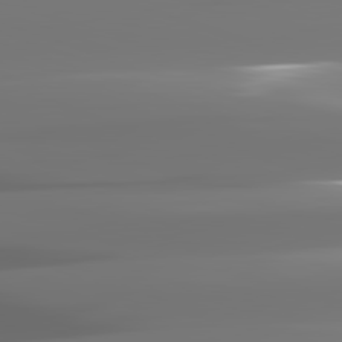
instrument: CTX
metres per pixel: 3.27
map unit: lApd
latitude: 82.2711
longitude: -146.0633
